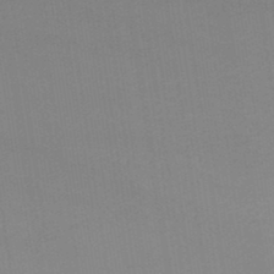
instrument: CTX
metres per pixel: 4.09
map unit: lHb
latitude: -47.4265
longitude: 67.3510
